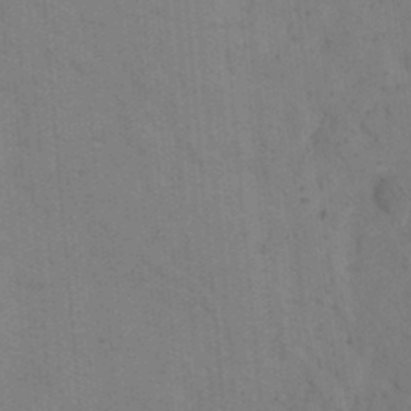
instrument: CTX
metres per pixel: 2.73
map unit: eHh
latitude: 18.8758
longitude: -63.8773
